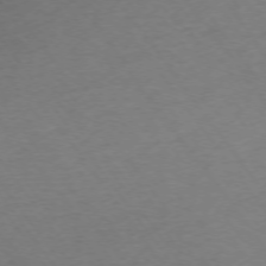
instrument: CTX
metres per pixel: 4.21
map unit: Ap
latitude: -74.6141
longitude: -67.7260
